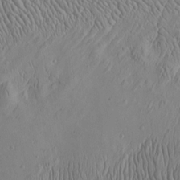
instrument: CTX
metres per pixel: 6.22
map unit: Htu
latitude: -3.4454
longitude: 157.1053
